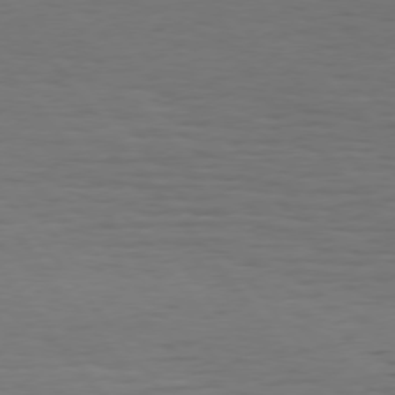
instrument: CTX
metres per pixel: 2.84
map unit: Hpe
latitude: 74.9325
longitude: -131.3860
